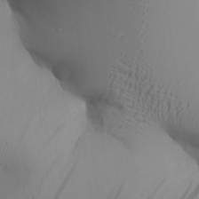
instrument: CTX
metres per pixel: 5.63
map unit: Aa
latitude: 27.5938
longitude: -132.6302
